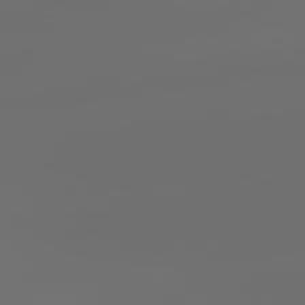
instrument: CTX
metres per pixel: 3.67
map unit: lApd
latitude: 82.1199
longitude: -152.5168
